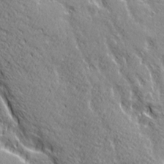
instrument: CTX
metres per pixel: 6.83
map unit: Ave
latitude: 20.9514
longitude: -135.5938
